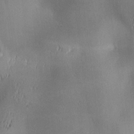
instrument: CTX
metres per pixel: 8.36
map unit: lAa
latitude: 1.4993
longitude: -116.8947
